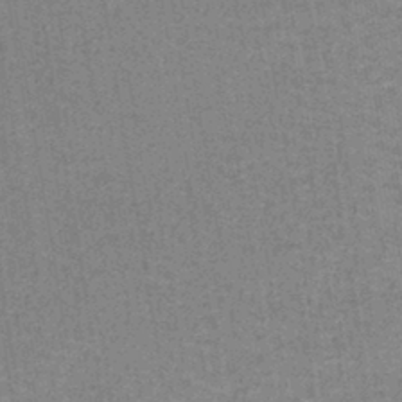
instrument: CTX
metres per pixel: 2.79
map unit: lHb
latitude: -41.4076
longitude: 57.5210
